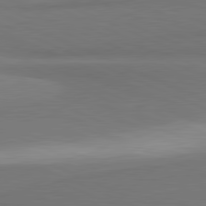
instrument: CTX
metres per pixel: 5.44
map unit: lApd
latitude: 81.5560
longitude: 163.3509
